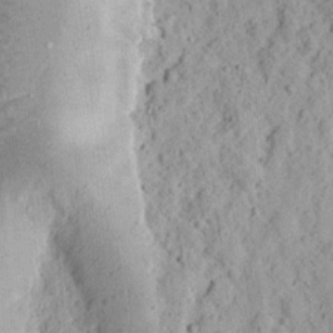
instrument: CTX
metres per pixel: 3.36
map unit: eHh
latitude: 12.2334
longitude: -74.1200
